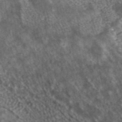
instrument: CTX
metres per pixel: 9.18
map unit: ANa
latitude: 43.5749
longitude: 24.3873
